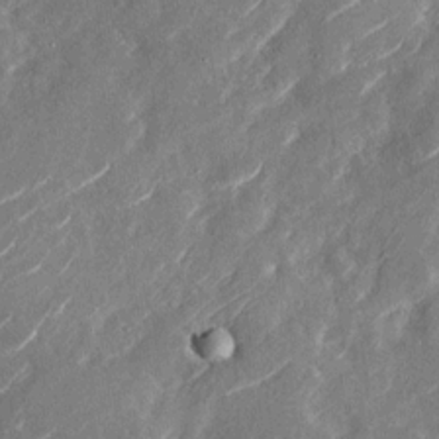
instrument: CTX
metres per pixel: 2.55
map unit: Nhu
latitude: -29.0675
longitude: -72.7058
